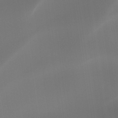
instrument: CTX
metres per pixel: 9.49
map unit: Ht
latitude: -4.9730
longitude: -62.7058
